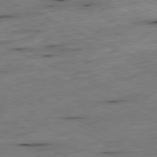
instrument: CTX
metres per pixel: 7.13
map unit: Ap
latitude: -81.2376
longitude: -71.1403
